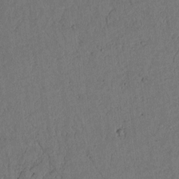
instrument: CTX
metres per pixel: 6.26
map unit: lAvf
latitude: 4.8002
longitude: 169.3131
